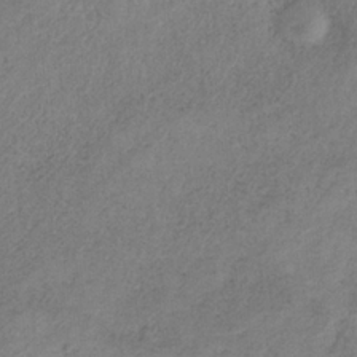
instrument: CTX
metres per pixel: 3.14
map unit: HNb
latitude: -32.4062
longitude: 58.7841
